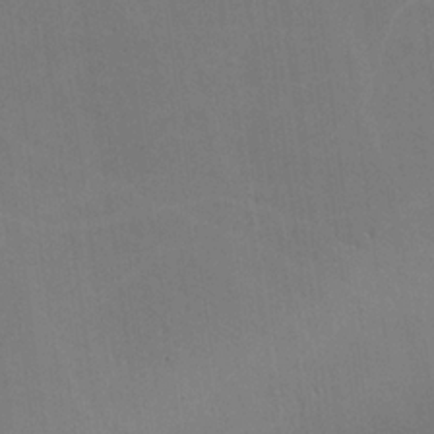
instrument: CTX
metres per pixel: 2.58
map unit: lHvf
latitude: -10.0850
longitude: -102.2711
